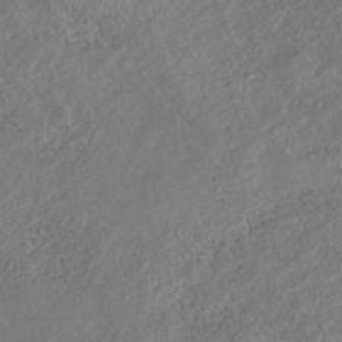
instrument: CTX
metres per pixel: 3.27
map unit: Nhe
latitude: -40.7274
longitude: -110.4412
